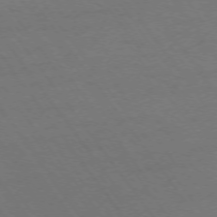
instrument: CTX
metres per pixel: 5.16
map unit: Ap
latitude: -74.6141
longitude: -70.1011
